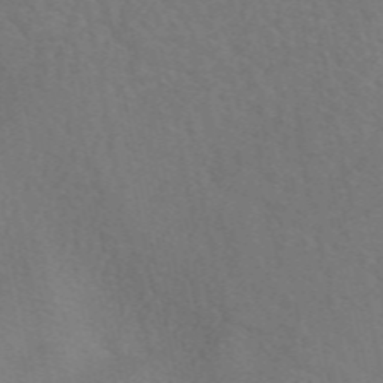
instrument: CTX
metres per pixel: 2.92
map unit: eAb
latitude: 49.7828
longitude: 118.3873
